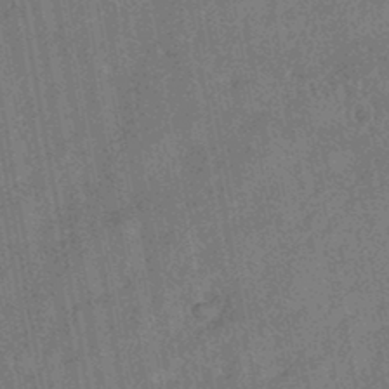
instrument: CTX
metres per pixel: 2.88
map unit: HNb
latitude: -44.8408
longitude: -36.8569
